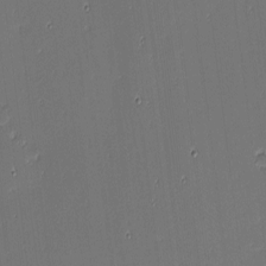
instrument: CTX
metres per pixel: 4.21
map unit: eHh
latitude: -3.8611
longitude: -82.8002
